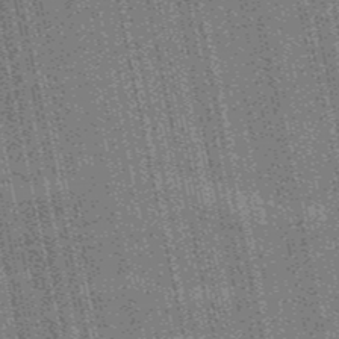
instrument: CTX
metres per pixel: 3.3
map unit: HNb
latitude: -51.8233
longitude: -49.8394
